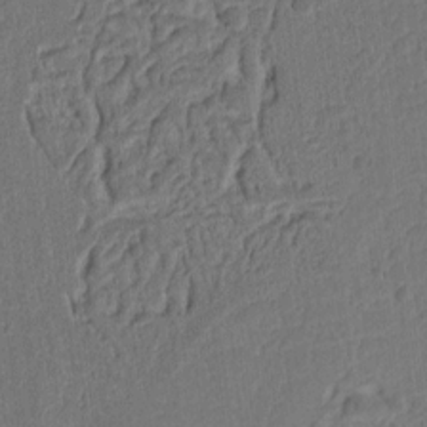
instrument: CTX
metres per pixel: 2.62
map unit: Ht
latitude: 9.9150
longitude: -75.1025
